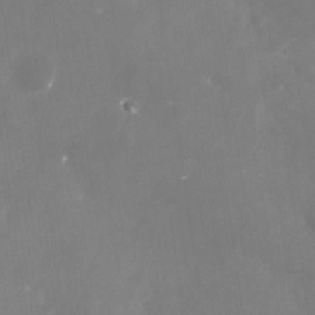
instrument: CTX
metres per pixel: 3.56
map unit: Nhu
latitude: -29.6344
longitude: -78.4034
